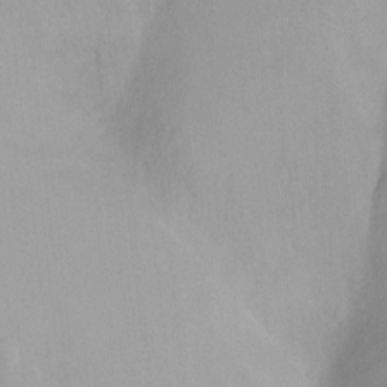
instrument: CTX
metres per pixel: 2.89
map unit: Nhu
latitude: -8.7463
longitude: -42.2523
